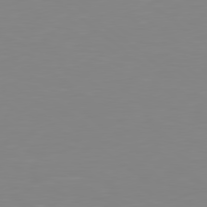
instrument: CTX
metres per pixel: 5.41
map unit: Hpe
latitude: 78.9136
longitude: -172.8946
